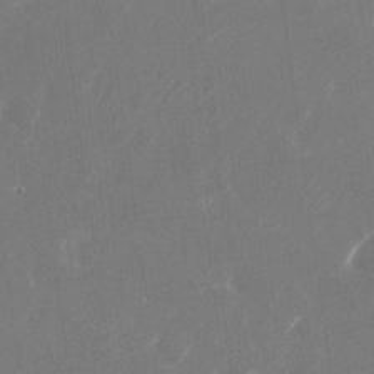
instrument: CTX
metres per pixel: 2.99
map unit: Nhu
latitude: -23.2943
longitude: -72.1200
